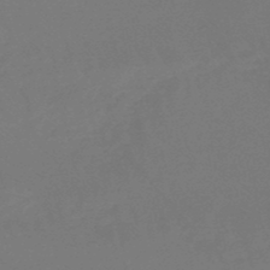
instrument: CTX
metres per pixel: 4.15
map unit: lHb
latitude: -47.6155
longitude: 69.4832
